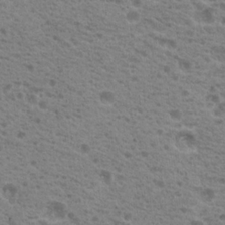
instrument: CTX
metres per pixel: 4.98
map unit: Nhu
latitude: 18.9702
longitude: -31.1026
